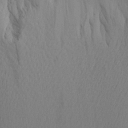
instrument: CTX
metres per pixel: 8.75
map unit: Aa
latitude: 19.4426
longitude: -144.0822
